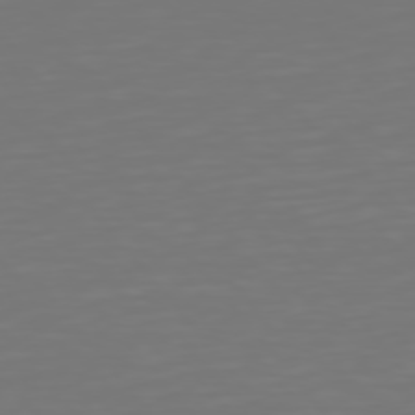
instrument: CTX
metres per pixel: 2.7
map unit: Hpe
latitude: 75.5749
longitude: -124.1011
